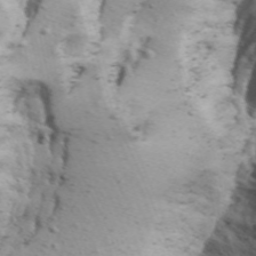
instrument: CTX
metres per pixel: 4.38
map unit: Aa
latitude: 29.4804
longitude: -146.1011
